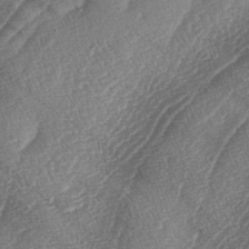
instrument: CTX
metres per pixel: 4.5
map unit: lAa
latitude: -4.2361
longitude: -129.6316
